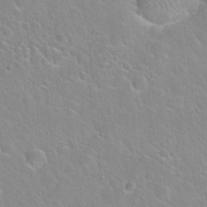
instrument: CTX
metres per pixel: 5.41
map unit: Hto
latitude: 22.2333
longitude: -52.3845
